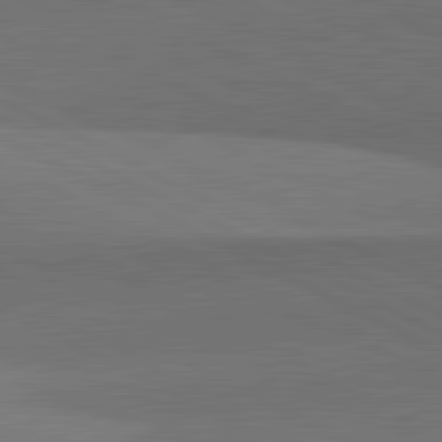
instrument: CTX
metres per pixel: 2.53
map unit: lApd
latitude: 81.9528
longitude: 134.1984
